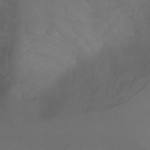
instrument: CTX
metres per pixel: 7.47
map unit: Ht
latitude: 0.6490
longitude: -21.1592
